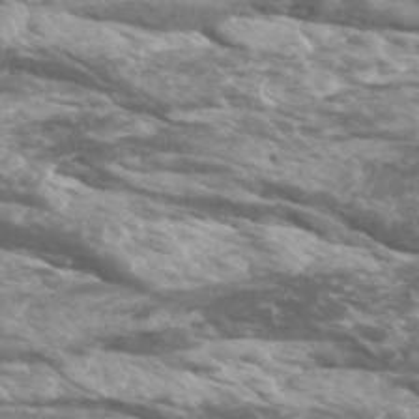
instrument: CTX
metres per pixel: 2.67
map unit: Htu
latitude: -5.4832
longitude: -75.4238
